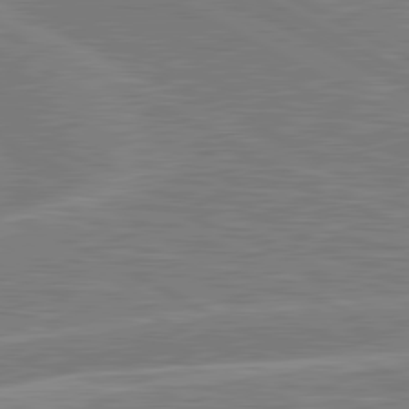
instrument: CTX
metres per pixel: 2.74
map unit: lApd
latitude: 81.1781
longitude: -168.0822
